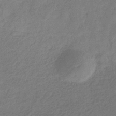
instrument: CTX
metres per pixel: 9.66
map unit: eHb
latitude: -30.2928
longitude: 70.8030
